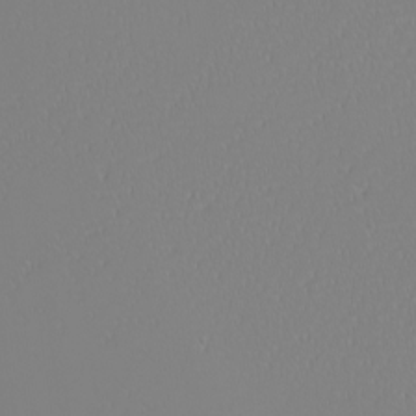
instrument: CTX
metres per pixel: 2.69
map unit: Nhu
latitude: -6.8219
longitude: -82.3845
